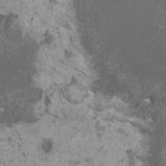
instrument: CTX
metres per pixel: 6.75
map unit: HNhu
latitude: 1.4237
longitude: 0.9731
